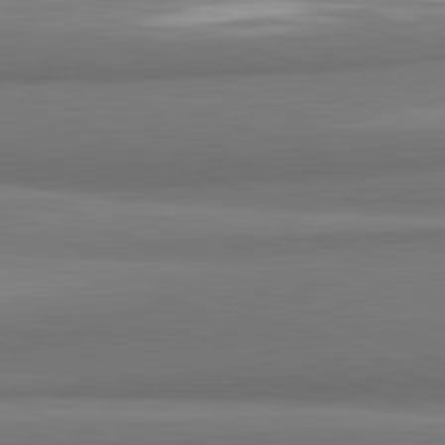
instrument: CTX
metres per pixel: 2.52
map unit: lApd
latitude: 81.9339
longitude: 173.8044
